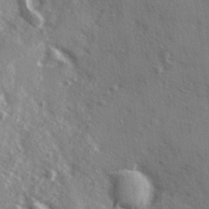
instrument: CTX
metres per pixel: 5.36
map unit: Ave
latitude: 15.5372
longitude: -130.7436
